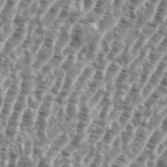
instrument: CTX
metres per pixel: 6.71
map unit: eHh
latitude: 35.2726
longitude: -135.3103
